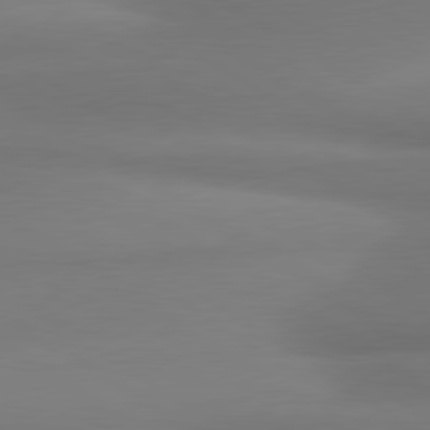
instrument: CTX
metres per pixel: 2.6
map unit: lApd
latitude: 80.1389
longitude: 175.9367
